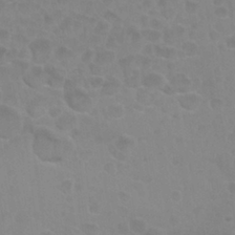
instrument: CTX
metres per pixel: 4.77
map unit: Nhu
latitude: 27.6505
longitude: -54.4412
